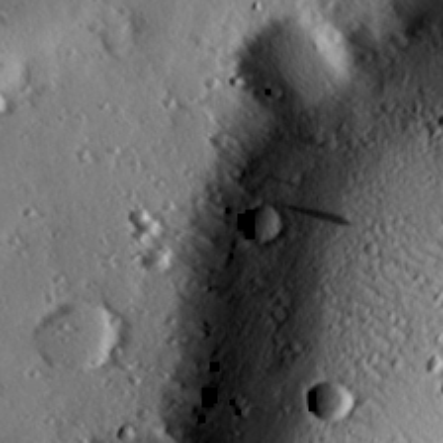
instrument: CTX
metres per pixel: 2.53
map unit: eHh
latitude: 22.6490
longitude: -90.2334
